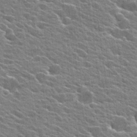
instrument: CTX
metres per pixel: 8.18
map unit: Hto
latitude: 24.9135
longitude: -42.4034
